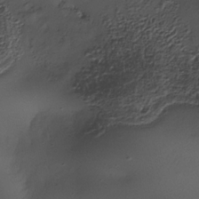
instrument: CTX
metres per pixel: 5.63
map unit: Nhe
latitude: -35.3699
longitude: -117.8017
